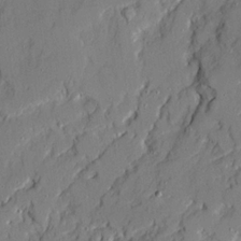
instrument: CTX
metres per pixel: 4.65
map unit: Ave
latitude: 21.1781
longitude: -129.1403
